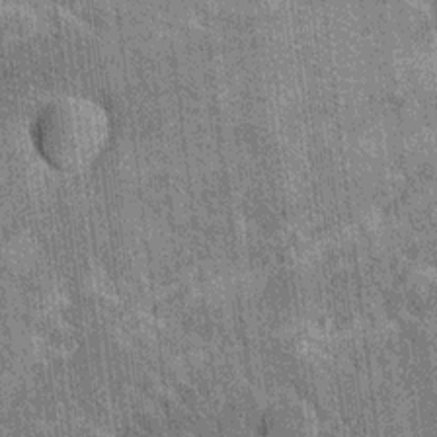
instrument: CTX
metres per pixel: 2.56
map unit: Hto
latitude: 14.1011
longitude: -35.8772
